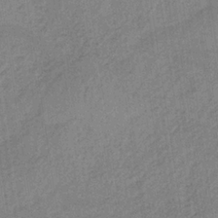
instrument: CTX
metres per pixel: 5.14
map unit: HNb
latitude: -33.6722
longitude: 62.5951
